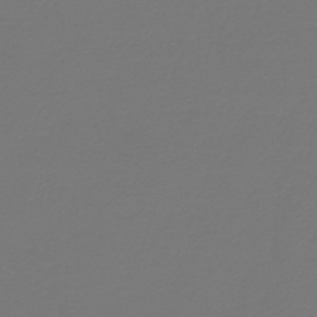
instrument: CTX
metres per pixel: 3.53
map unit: HNb
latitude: -45.8989
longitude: 51.9745
